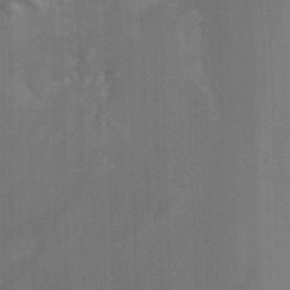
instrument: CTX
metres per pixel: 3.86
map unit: Ht
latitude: -0.1039
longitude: -17.4049
